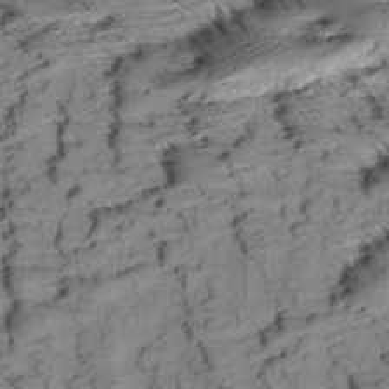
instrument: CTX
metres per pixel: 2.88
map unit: Aa
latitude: 9.1214
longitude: -140.7057
